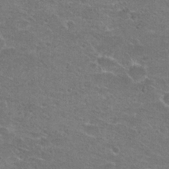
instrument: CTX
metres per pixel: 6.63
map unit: Hto
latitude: 21.6127
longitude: -43.6505
